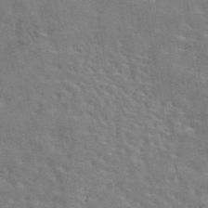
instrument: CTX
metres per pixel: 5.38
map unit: eAb
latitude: 44.7057
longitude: 110.4629
